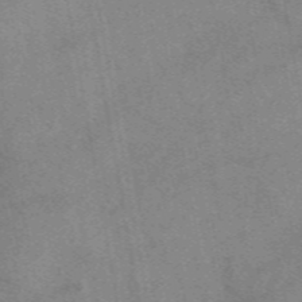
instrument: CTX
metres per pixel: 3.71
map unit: eAb
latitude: 48.4790
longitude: 110.7463
